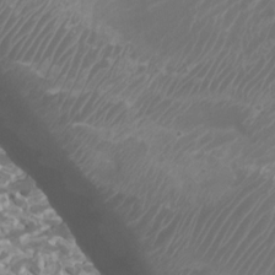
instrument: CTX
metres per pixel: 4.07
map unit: Htu
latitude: 2.1578
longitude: -20.1389
